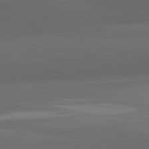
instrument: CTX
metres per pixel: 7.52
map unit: lApd
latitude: 83.5749
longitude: -132.4979
